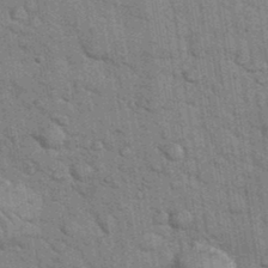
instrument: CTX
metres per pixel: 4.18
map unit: eHh
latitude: 37.1026
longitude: -65.7827
